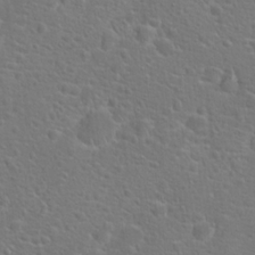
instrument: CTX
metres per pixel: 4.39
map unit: Hto
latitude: 18.1200
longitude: -42.0822
